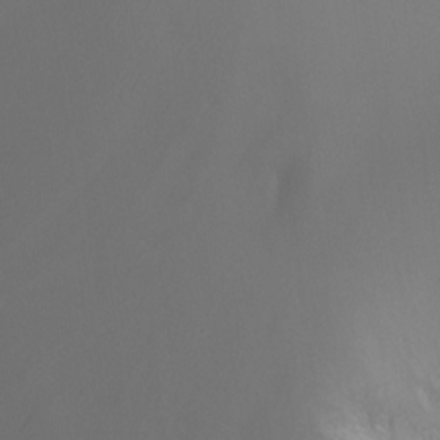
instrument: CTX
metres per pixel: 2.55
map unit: Nhu
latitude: -16.6141
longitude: -47.9339
